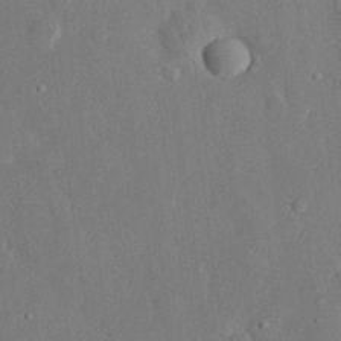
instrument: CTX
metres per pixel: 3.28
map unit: eHh
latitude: 28.5734
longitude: -80.6490
